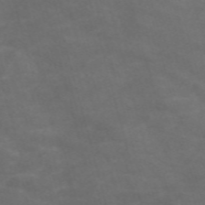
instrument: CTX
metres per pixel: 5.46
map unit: Nve
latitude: -58.7841
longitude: 58.9163
